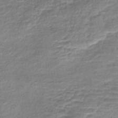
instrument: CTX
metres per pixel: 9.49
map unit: lHb
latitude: -40.6329
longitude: 74.0472
